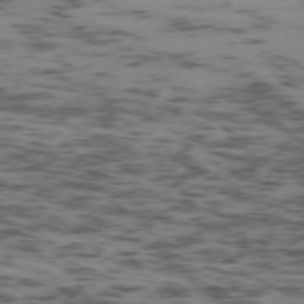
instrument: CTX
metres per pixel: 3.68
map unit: Ap
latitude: -75.6155
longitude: -79.2348
